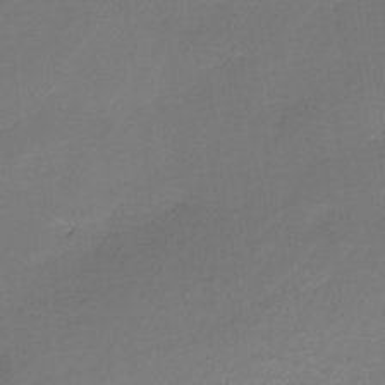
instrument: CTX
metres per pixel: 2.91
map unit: Nhe
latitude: -26.8974
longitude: -109.9717
